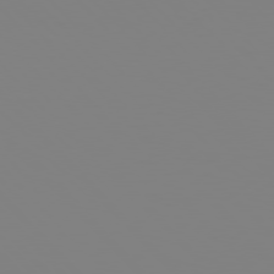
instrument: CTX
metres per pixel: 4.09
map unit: Hpe
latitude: 77.1403
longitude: -161.2159
